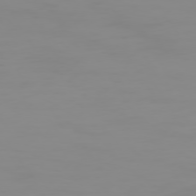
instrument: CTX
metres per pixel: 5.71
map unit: Hpe
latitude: 74.1578
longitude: -127.2537
